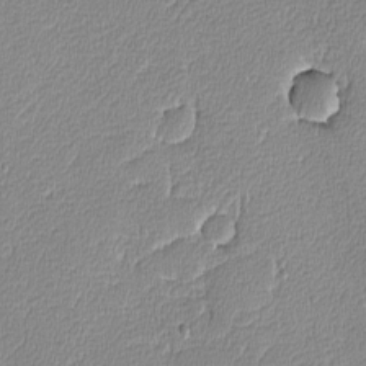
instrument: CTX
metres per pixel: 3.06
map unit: lAvf
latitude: -8.5007
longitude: -114.0444
